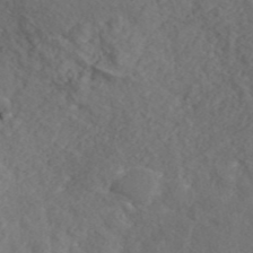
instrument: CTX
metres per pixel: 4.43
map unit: ANa
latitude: 42.9136
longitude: 28.7652
